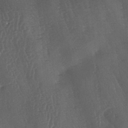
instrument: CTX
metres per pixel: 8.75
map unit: lAa
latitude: -7.4832
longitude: -129.4993
